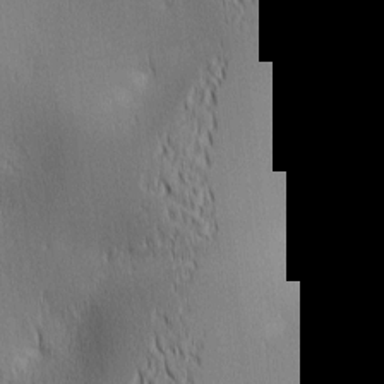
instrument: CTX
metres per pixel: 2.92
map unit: lAa
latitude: 3.1970
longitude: -116.7057
